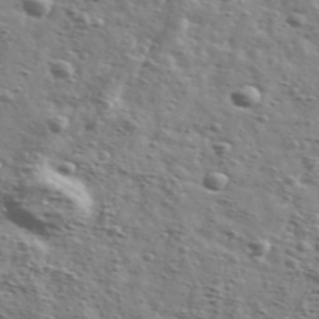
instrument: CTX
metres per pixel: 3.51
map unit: Ave
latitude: 41.6693
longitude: -108.1766
